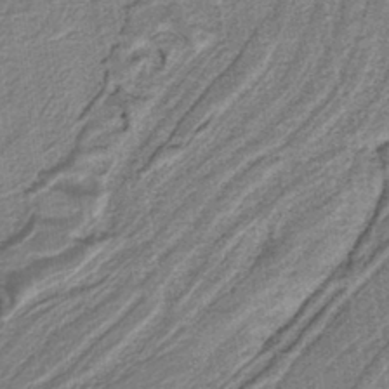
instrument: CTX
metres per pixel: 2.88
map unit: eAb
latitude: -39.4644
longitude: 52.6707
